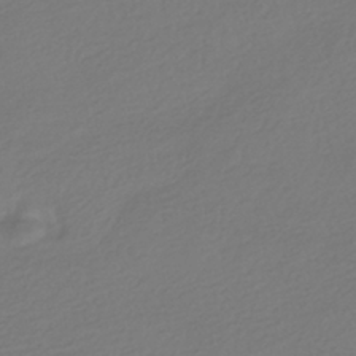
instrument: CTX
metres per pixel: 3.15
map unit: HNhu
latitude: -40.9919
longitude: 96.8597
